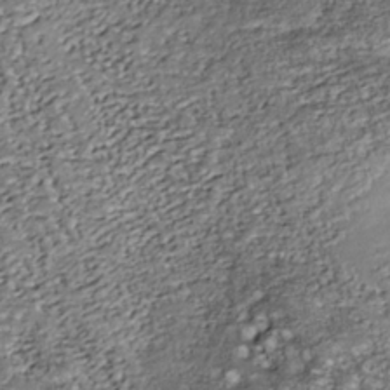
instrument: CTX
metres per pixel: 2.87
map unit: Nhu
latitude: -38.2362
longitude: -81.0836
